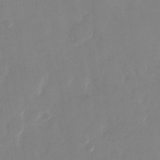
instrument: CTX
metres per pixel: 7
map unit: Nhu
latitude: -28.4440
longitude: -68.9514
